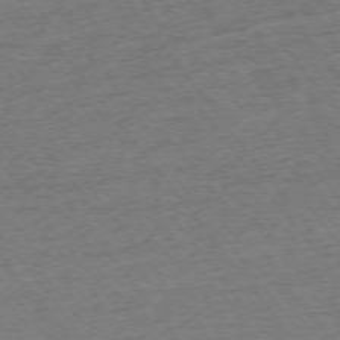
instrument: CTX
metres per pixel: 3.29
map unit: Ap
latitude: -74.9731
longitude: -88.1767
